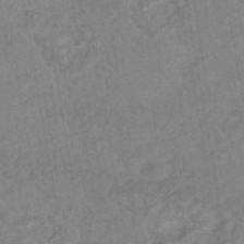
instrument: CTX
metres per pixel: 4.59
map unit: HNhu
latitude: -44.9920
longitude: 92.0661
